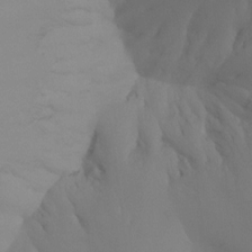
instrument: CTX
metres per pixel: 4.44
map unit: Htu
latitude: -14.5196
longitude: -48.2145
